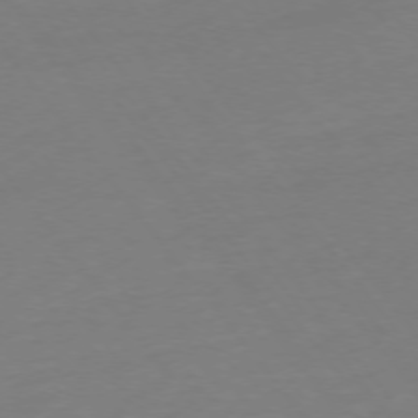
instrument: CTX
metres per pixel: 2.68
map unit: Hpe
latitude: -75.9178
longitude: -15.9717
